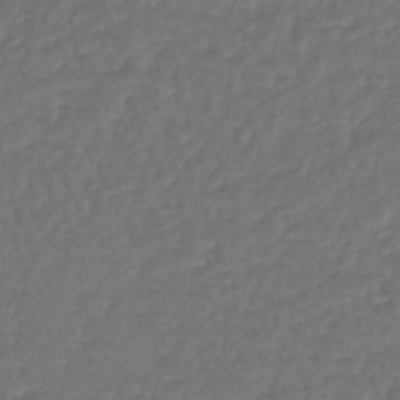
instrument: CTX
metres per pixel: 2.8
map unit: lHb
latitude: -43.2375
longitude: 61.4454
